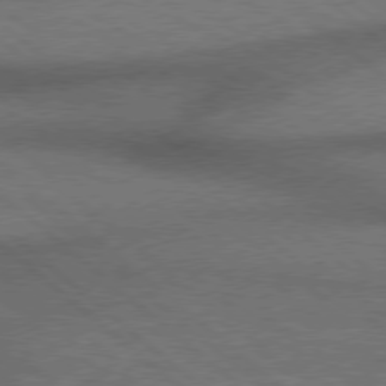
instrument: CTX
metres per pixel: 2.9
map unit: Hpe
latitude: 77.3859
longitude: -150.9702
